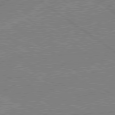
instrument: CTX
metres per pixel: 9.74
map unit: lApd
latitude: 78.9325
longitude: -145.5560
